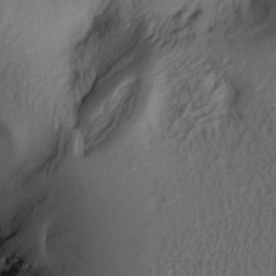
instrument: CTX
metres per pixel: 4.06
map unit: lAa
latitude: 4.5357
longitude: -113.7827
